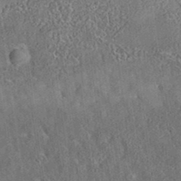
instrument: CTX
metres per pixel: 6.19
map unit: eAb
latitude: 35.4048
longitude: 109.4076
